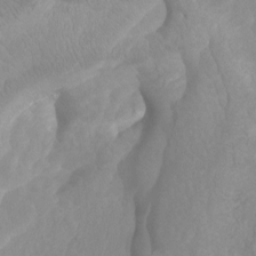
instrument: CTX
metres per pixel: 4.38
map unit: Ht
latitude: -2.2928
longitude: -17.3671
